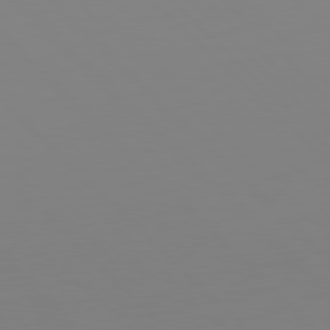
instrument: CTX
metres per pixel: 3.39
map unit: Hpe
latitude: 77.1592
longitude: -132.1956
